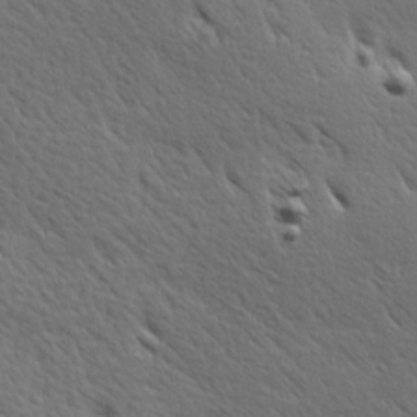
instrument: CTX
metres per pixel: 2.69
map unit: Hve
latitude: 24.3845
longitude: -97.6505
